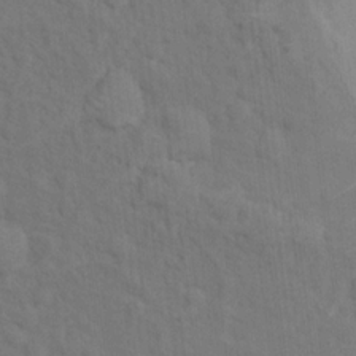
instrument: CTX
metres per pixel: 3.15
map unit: Hto
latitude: 14.9325
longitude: -30.4223
